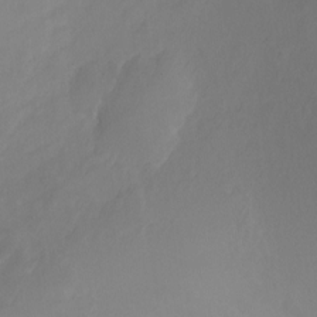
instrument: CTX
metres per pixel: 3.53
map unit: Ht
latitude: -0.9164
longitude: -17.9150
